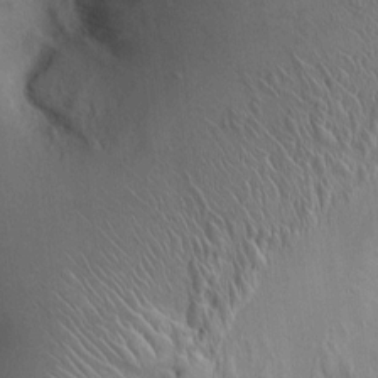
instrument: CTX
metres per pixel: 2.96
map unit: Ht
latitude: -2.8785
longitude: -14.9892
